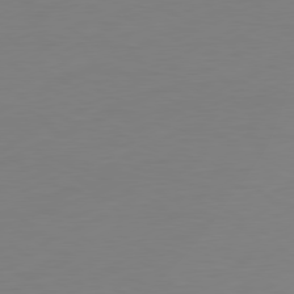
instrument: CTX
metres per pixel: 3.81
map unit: Ap
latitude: -81.1431
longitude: -85.0270
